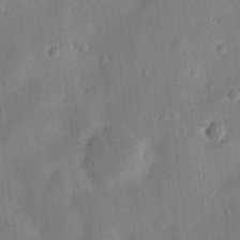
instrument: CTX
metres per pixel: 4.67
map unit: lHvf
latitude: 14.6302
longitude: 179.4076
